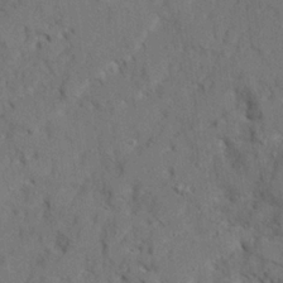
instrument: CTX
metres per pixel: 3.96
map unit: Ave
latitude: 22.4034
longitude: -130.7814
